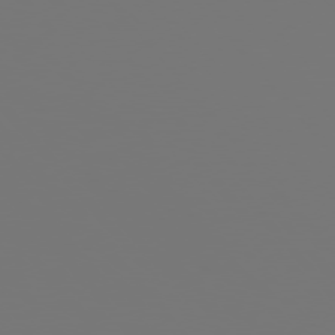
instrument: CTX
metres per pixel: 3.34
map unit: Hpe
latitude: 76.2333
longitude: -135.1214
